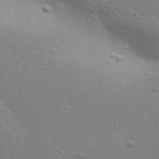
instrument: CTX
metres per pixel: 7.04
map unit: Aa
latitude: 32.6302
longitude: -133.8205
